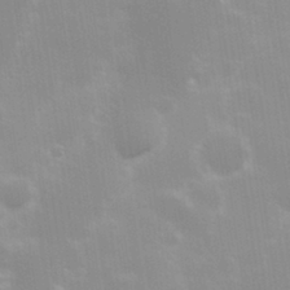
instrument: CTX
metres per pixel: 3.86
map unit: Hve
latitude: 30.8569
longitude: 149.5966
